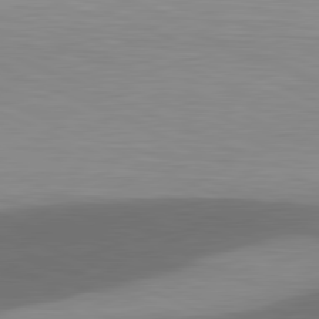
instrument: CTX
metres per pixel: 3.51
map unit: lApd
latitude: 81.4993
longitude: 138.6897
